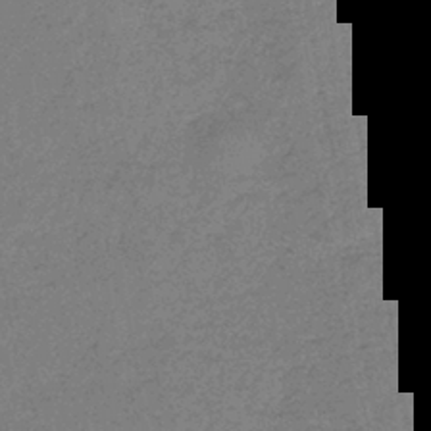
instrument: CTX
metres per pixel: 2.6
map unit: eHb
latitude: -41.1620
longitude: 79.8800
